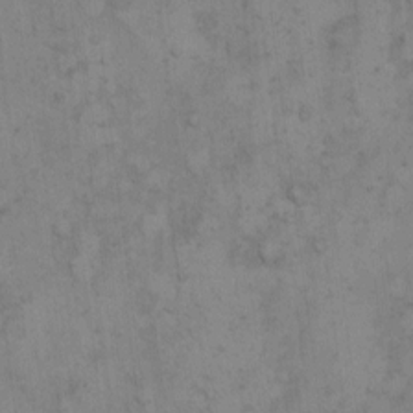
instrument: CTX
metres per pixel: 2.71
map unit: Hto
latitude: 8.3845
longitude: -58.1011
